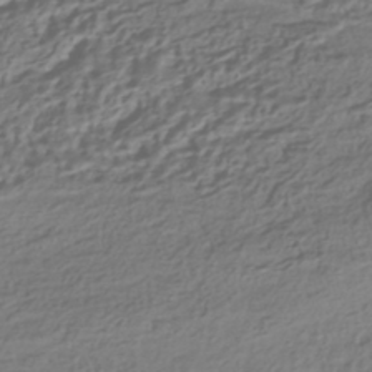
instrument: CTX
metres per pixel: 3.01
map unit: HNhu
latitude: -42.5195
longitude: 107.1242
